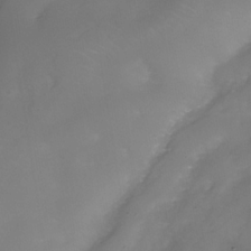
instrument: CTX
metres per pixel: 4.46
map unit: Nhe
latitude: -35.8989
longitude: -86.7813
